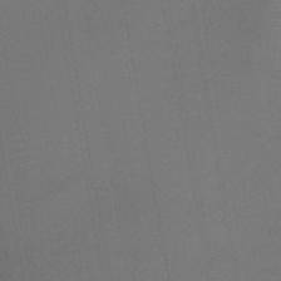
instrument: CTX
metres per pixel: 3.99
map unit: lHb
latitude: -42.6896
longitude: 73.8800
